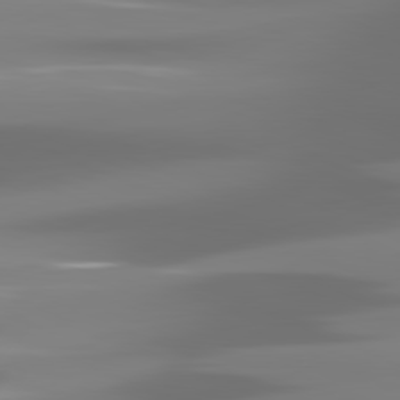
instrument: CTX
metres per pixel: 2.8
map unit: lApd
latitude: 81.3104
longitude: -138.9703
